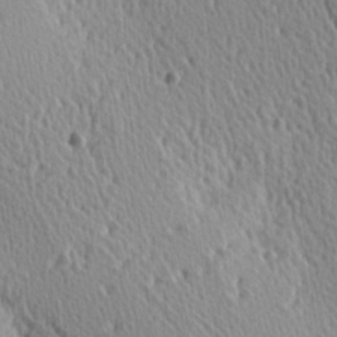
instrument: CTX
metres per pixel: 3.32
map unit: Hve
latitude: 1.9906
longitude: -124.4601
